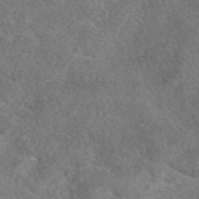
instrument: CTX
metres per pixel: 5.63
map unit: eAb
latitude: 47.9339
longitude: 108.0094
